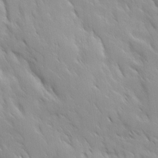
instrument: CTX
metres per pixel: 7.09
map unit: Ave
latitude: 9.9528
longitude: -103.4426
